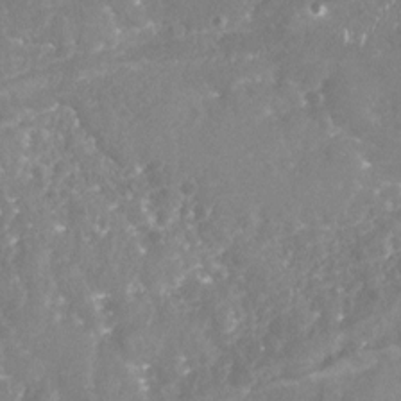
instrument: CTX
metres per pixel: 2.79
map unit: Nhu
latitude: -18.6330
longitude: -57.8961
